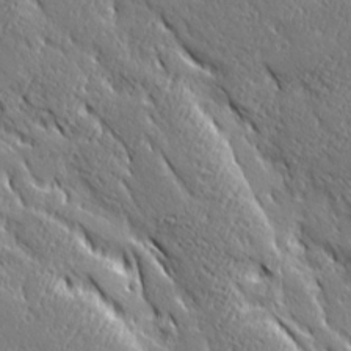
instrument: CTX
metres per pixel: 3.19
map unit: Ave
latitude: 20.4979
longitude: -136.0255
